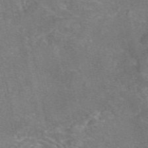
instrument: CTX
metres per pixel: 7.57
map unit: eAb
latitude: 47.1970
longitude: 104.8408
